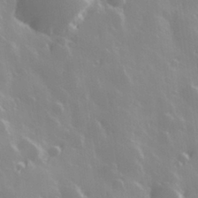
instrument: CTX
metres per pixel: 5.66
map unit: Hve
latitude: 28.4034
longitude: 146.5762
